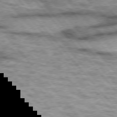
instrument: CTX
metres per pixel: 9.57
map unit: lApd
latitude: 75.4993
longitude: -49.7828
